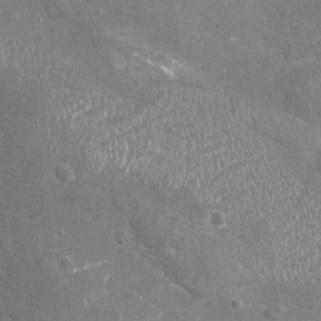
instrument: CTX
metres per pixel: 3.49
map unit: Nhu
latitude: -17.4644
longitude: -57.0458
